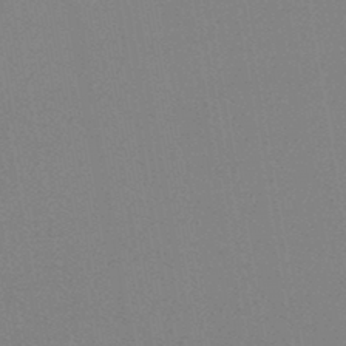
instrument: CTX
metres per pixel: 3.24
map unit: HNb
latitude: -44.3306
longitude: -40.4412
